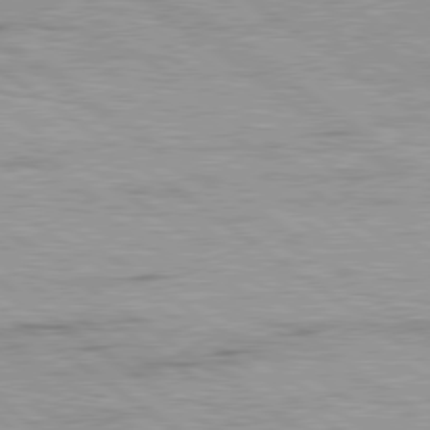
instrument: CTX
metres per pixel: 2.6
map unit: Hpe
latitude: 79.1970
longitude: -154.9136
